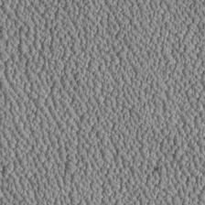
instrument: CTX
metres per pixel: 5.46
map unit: Htu
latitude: -6.7463
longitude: 156.5007
